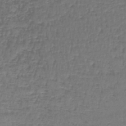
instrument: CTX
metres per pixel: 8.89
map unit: lHb
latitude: -43.6721
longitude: 58.6707
